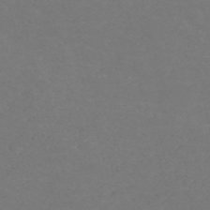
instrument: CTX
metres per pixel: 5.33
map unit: Nve
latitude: -58.5951
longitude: 60.5574
